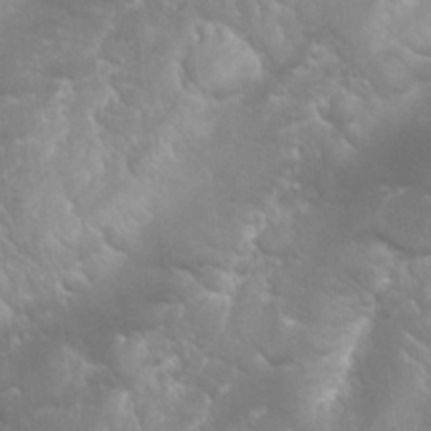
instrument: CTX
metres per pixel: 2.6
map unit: Nhu
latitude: 24.4412
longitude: -59.6127
